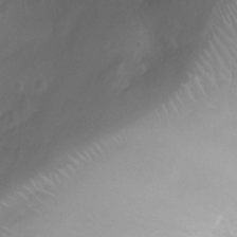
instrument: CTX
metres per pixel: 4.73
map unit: Ht
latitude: -7.5399
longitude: -19.4615
